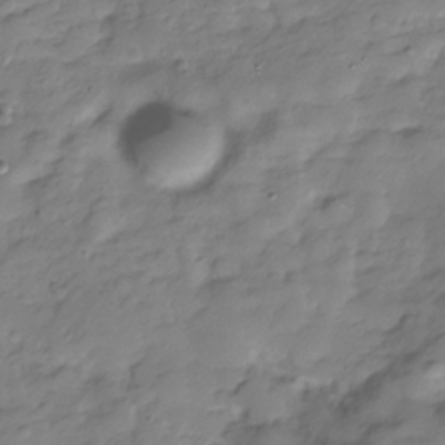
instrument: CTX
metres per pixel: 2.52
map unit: Hve
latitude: -30.1039
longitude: 90.7086
